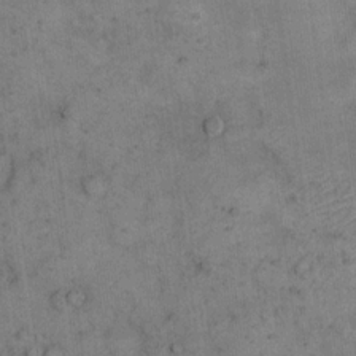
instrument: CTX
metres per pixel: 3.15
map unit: eHh
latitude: 15.5938
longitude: -65.0836
